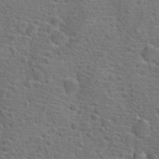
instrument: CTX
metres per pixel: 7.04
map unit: Hto
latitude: 18.8380
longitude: -42.3656
